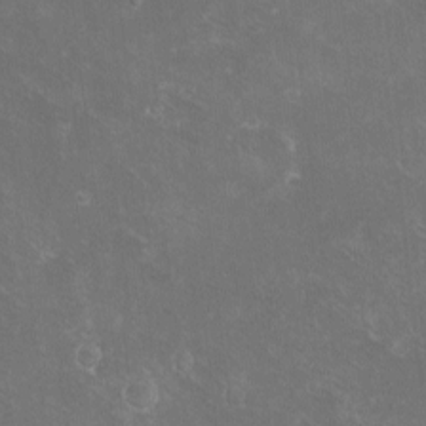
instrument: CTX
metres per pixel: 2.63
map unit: eHh
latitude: -10.4818
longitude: -65.5560
